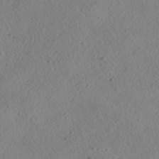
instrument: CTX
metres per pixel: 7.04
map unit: HNhu
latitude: -39.8045
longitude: 101.4076
